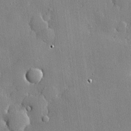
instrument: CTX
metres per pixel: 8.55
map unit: lHvf
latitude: 20.8002
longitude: 145.3699
